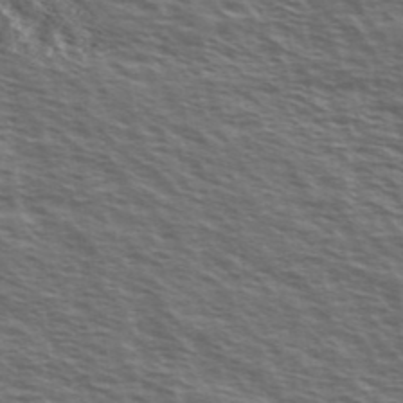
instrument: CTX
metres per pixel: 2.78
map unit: Ave
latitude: 38.5924
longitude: -109.6882
